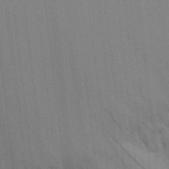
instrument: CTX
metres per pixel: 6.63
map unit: HNhu
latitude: 9.1781
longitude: 15.0298
